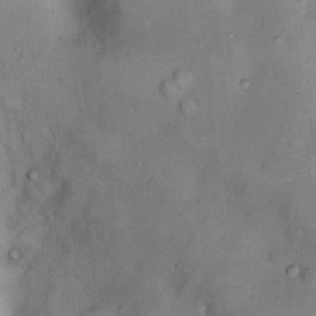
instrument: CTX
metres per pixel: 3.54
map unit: Nhu
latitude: 11.6694
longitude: -28.3656
